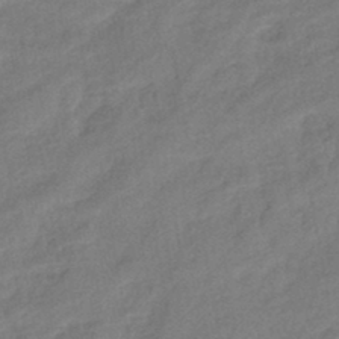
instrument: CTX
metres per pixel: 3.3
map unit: eHb
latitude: -41.9367
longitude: 82.7463
